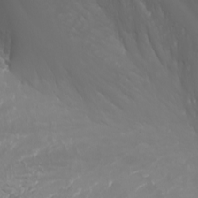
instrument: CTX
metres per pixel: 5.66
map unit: Nhu
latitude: -5.5021
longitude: -88.4412
